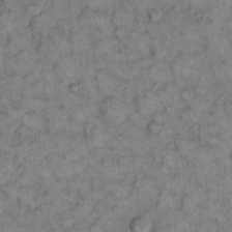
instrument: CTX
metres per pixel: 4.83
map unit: eHh
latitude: 9.0270
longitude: -63.5560
